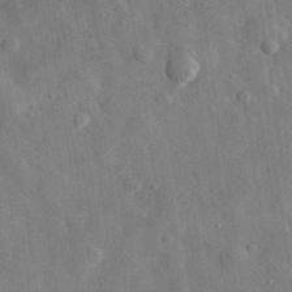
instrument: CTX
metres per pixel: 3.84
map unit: eHh
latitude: 32.2145
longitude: -77.7638
